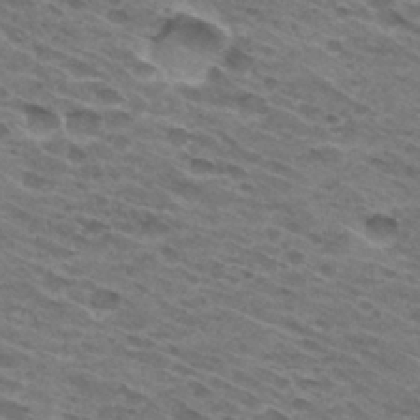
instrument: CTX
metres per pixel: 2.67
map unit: Hto
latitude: 31.7072
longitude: -46.2712
